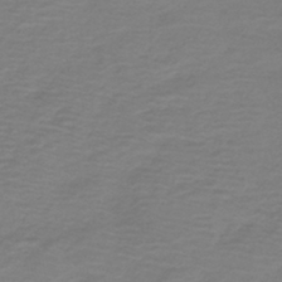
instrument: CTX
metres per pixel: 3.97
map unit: HNb
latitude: -42.9352
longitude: 52.2928
